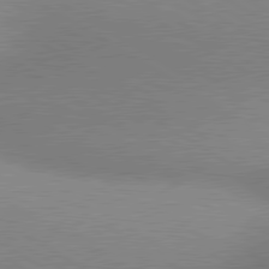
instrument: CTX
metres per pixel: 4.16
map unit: lApd
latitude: 80.5168
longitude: 126.4251
